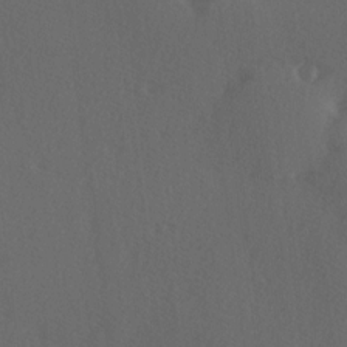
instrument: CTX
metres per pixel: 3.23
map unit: Hve
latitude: 12.8191
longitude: -90.1200
